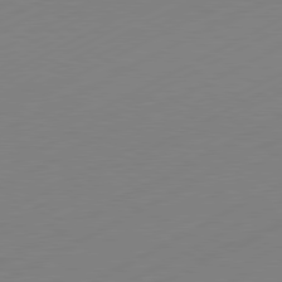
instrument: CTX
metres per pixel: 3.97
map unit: Hpe
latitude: -81.7856
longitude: 13.6344
